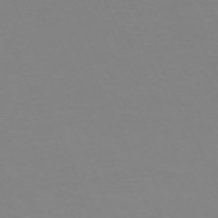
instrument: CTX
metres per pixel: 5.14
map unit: Hpe
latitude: -70.3117
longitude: 16.1795
